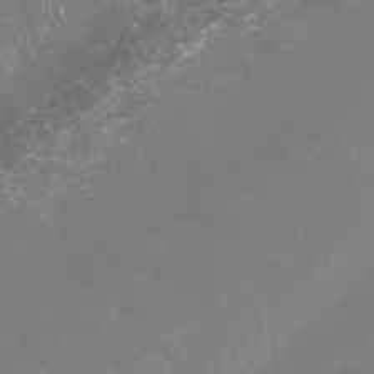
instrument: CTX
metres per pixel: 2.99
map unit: Nhu
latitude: 26.9136
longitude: -61.4804
